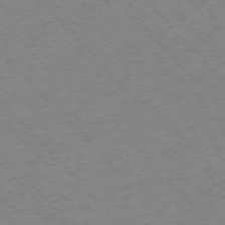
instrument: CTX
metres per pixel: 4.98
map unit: Hpe
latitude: -76.6707
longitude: -19.3481
